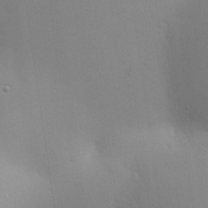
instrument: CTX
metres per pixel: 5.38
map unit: eHh
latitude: 25.5749
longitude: -70.0444
